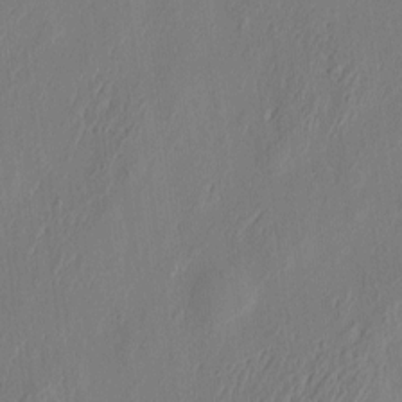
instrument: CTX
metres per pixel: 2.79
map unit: eHh
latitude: 4.0444
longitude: -77.7827
